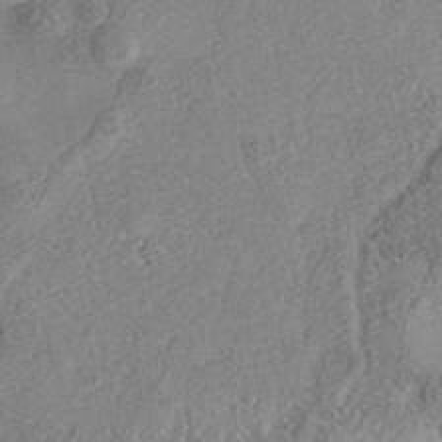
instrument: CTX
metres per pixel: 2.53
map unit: eAb
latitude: 35.7827
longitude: 107.4833
